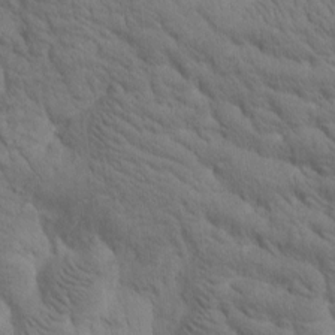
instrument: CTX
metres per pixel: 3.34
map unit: Htu
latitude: -0.3685
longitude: 173.9745
